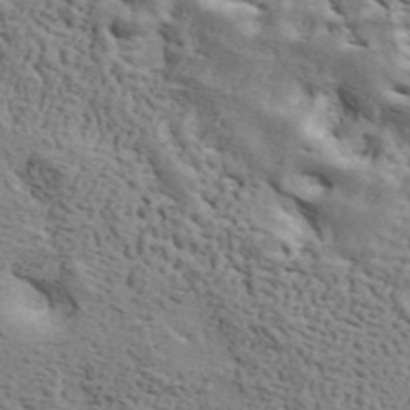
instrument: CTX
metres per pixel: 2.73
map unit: ANa
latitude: 42.5924
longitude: 47.3131
